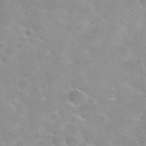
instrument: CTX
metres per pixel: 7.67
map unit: Hto
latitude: 30.1389
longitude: -46.7813
